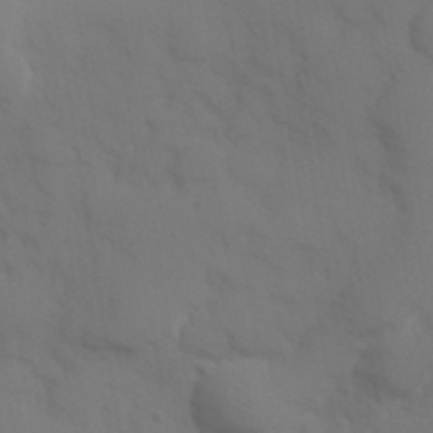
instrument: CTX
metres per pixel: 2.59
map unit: Hve
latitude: 32.8758
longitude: 150.8219
